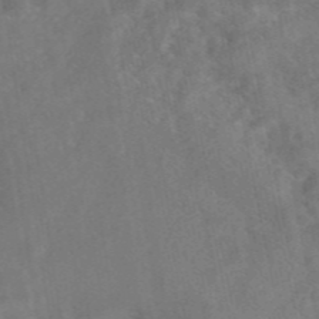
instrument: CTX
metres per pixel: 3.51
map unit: eAb
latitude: 46.5924
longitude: 127.3131
